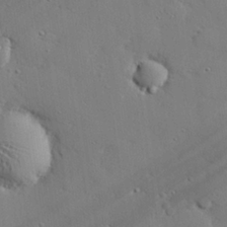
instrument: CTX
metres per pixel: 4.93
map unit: eHh
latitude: 27.2726
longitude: -81.4426
